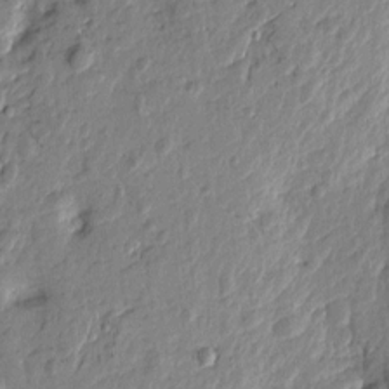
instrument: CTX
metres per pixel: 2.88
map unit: Htu
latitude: -1.6155
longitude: -179.3293
